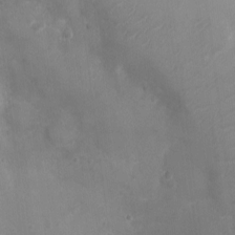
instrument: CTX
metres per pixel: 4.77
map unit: Ht
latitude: -4.5196
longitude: -16.2334
